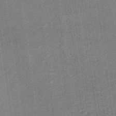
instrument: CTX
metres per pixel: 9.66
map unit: lHb
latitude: -40.3873
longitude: 69.5777
